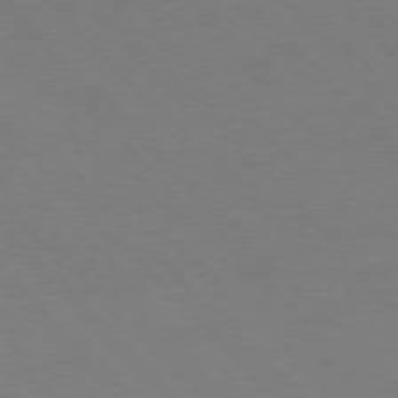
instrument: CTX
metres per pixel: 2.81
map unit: Ap
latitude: -77.3510
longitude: -69.7072
